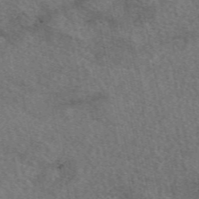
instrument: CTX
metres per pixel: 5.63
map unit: eAb
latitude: 50.1200
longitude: 112.6708
